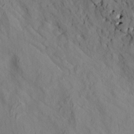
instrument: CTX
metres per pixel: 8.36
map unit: HNhu
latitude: 11.4616
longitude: 23.4832
